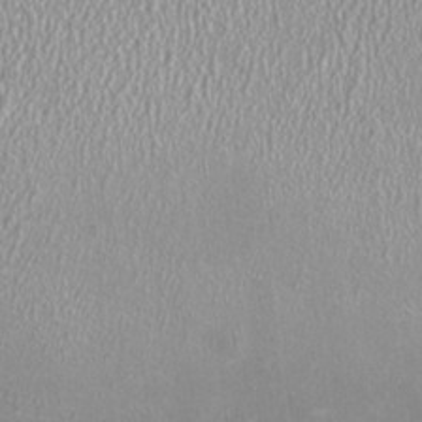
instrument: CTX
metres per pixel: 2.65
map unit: HNhu
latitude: -0.0283
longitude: 0.4440
